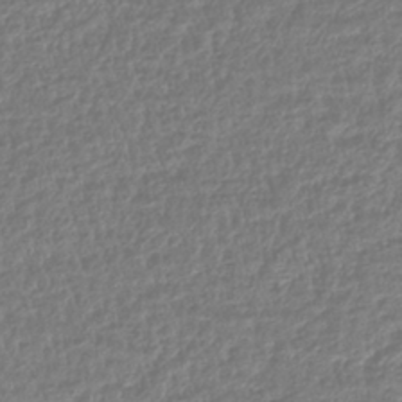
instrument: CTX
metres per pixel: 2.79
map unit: lHb
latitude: -41.5021
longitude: 71.9745
